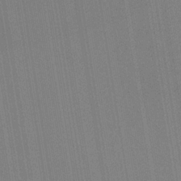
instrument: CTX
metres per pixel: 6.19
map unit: HNb
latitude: -33.2565
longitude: 54.7274
